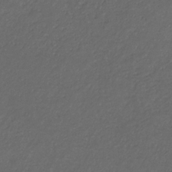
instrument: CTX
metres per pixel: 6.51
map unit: eHb
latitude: -32.4629
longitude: 71.3132
